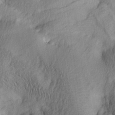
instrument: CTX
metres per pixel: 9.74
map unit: lAa
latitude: 5.1025
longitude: -113.1970
